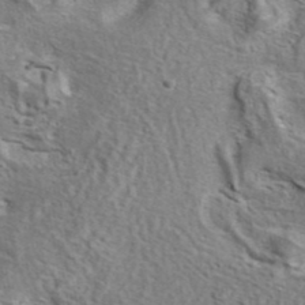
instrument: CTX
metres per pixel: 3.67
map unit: ANa
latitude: 40.8946
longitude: 17.8423
